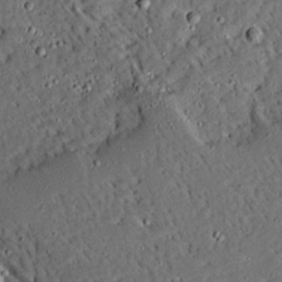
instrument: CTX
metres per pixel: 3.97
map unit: Ave
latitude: 13.6883
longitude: -139.4615
